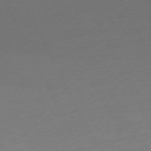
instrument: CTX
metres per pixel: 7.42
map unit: Ap
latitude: -73.8611
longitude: -69.8772
